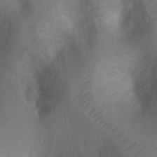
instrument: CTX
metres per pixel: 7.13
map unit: Ht
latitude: 2.6868
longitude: -27.1970
